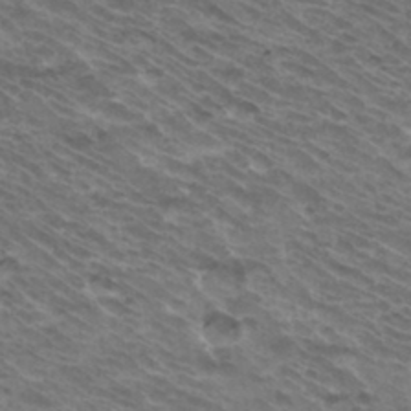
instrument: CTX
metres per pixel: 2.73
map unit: Hto
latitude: 33.3104
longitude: -41.1025
